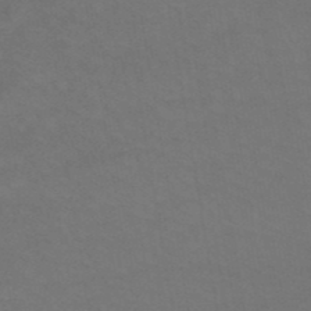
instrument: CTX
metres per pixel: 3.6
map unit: HNb
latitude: -49.9745
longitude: -53.2915
